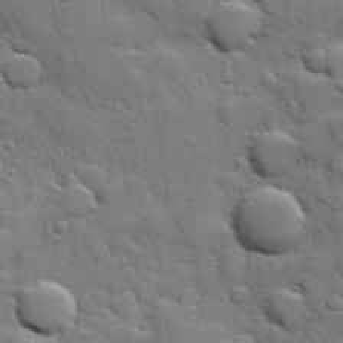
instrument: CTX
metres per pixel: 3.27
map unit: Hve
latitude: 24.5545
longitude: 148.6708
